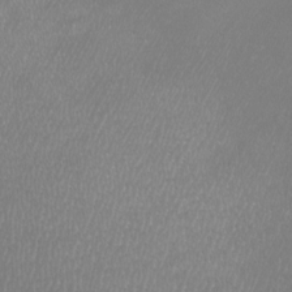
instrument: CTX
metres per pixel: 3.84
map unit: Nhu
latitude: -12.3873
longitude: -68.2901
